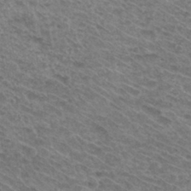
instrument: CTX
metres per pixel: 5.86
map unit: Hto
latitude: 31.4616
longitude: -47.5749
